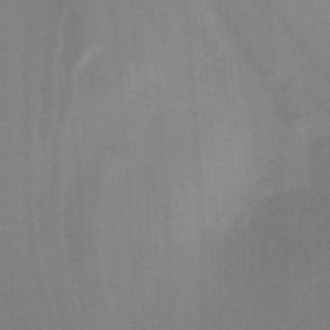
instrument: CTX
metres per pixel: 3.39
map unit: lHb
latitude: -48.5574
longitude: 83.3132
